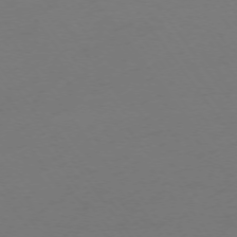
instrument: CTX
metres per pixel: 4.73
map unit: Ap
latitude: -74.5007
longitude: -72.4412
